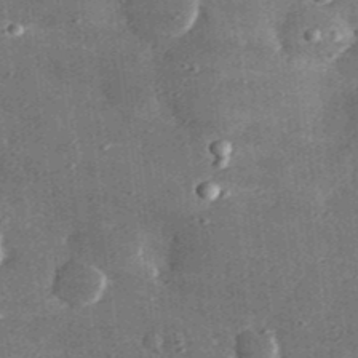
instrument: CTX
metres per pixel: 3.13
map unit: lHvf
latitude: 30.9136
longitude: -90.0255
